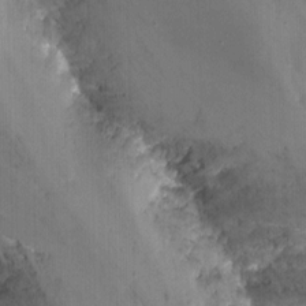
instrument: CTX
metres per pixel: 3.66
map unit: Nhu
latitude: -13.6344
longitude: -56.7624
